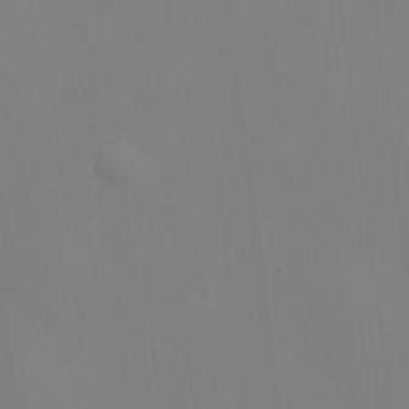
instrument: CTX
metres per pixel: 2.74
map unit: HNhu
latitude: 7.3671
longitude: 12.3684
